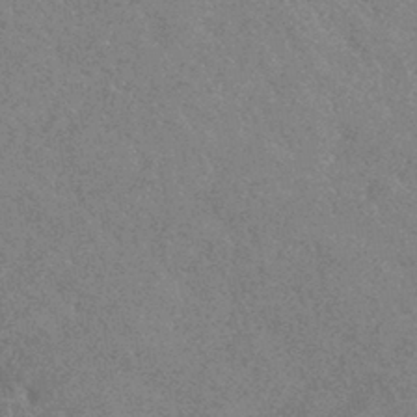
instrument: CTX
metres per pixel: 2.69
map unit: HNhu
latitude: -43.0675
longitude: 92.5385
